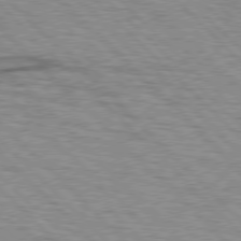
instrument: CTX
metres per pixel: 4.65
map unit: lApd
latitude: 76.9513
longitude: -78.1389
